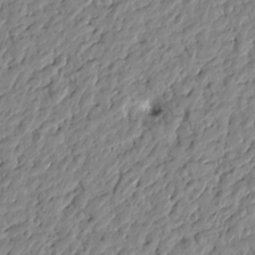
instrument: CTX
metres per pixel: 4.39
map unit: Htu
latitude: -1.1809
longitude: -178.4223
